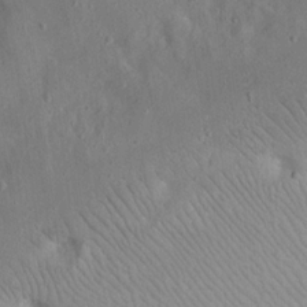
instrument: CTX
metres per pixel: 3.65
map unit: eHh
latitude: 17.1403
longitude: -72.1956
